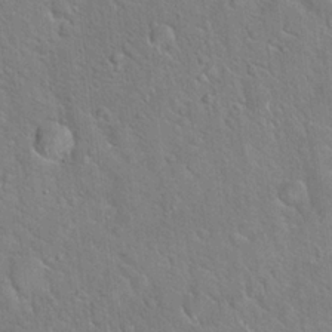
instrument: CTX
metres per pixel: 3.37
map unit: Hto
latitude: 18.7624
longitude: -51.2914
